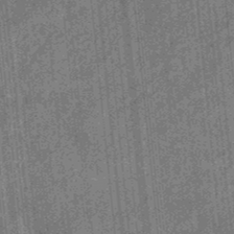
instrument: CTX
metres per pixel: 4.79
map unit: eHb
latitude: -35.0675
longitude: 78.8408
